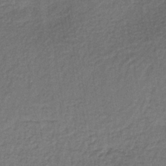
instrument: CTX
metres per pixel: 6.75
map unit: lHb
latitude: -35.5021
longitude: 62.4818
